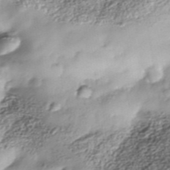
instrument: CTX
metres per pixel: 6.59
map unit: Nhe
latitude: -38.0472
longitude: -148.3845
